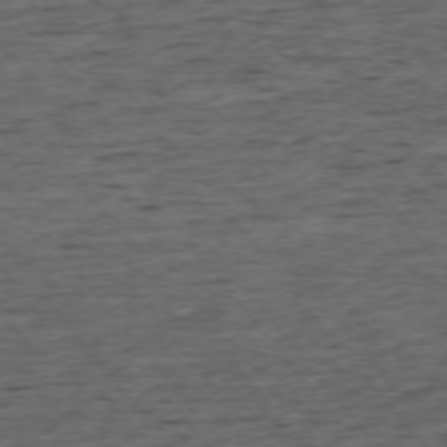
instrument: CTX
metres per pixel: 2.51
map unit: Ap
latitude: -75.3888
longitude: -90.8758
